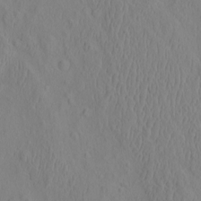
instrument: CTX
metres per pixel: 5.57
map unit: eHh
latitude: -2.1416
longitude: 19.0297
